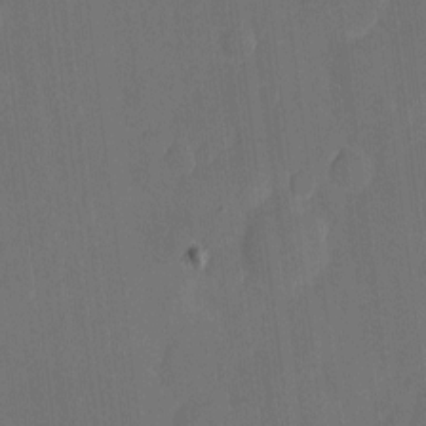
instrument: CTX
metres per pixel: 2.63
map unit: eHh
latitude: 4.6490
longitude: -67.7449
